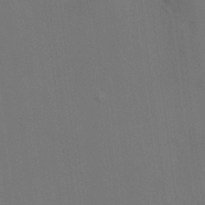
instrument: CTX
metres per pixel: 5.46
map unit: HNhu
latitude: 10.4601
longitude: 23.1620
